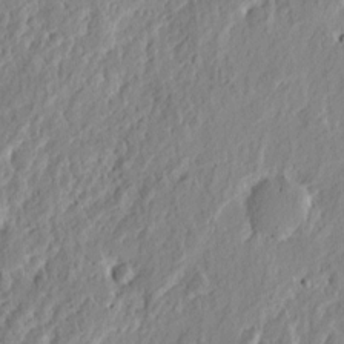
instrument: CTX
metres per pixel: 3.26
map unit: eHh
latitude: 3.2159
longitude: -77.8772
